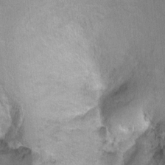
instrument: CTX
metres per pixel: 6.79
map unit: Ht
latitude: -5.3887
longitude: -36.0444
